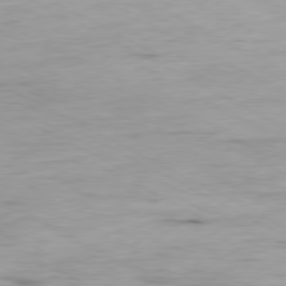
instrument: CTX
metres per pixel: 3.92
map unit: Ap
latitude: -80.1606
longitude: -76.0444
